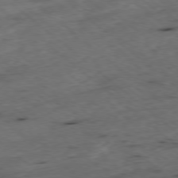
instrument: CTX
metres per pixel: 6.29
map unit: Ap
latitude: -78.6518
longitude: -60.0633
